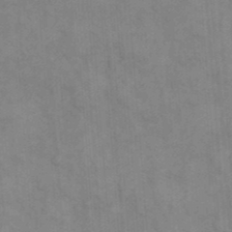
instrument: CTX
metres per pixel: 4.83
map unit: eHh
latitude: 18.2333
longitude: -63.8773
